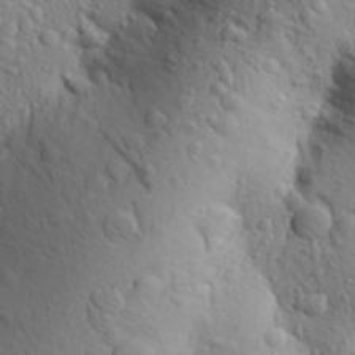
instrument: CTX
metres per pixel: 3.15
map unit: Aa
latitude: 27.8583
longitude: -148.5735
